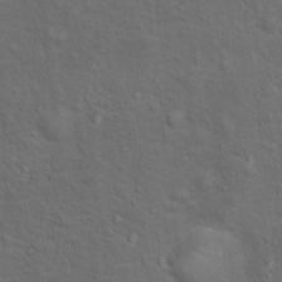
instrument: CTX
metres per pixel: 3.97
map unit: Ht
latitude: 13.7639
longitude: -39.8961
